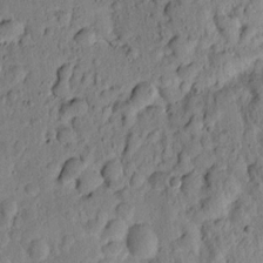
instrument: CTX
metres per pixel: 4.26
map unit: lAvf
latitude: 7.8583
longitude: 169.6532
